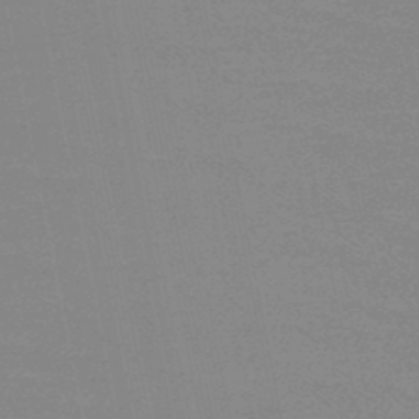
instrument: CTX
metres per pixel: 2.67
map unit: HNb
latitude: -48.5763
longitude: -49.3860
